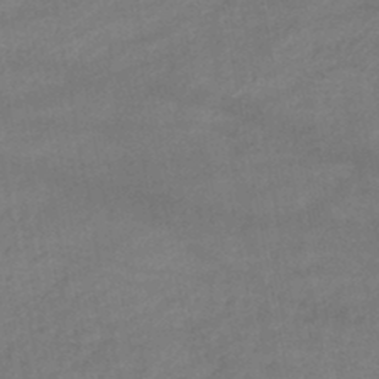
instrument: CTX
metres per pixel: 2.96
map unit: lHb
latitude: -45.5588
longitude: 62.0283
